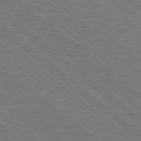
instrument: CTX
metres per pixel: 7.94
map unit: Hpe
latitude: 78.7813
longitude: -169.8772
